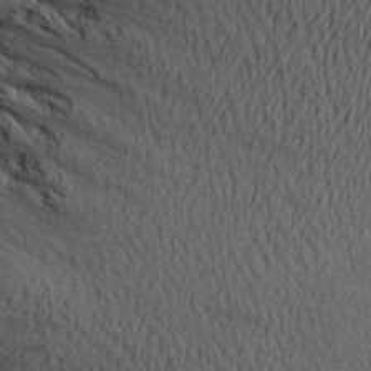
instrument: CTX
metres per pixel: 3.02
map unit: Aa
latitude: 22.1200
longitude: -144.6679
